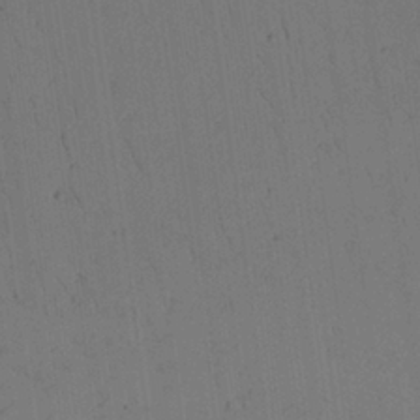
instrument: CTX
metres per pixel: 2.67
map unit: Aa
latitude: 26.5168
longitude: -137.5560
